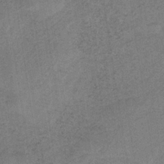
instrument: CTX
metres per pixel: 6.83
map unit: HNb
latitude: -32.8030
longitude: 62.6140
